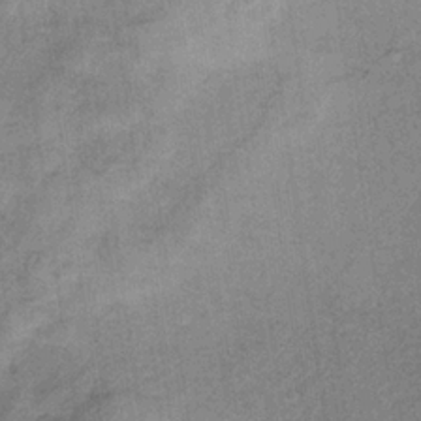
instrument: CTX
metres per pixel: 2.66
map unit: HNb
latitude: -32.9353
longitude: 62.6329
